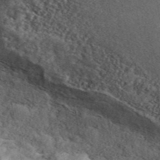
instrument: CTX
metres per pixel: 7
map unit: ANa
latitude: 45.2348
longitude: 44.9164
